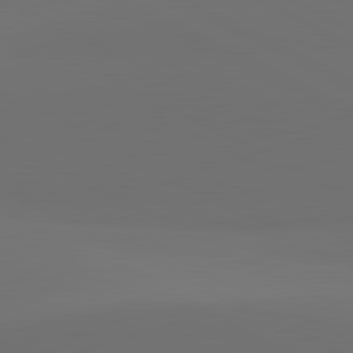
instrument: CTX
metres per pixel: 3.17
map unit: lApd
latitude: 81.7072
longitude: 152.1039
